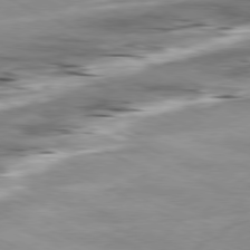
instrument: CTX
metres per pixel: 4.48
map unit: Ap
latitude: -80.3495
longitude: -67.2159
